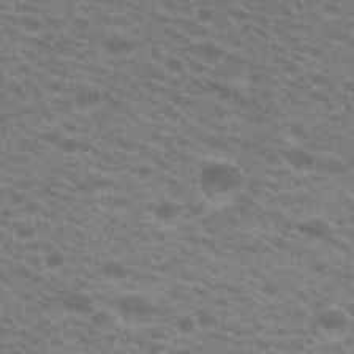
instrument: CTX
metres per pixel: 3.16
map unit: Hto
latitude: 21.9339
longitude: -37.6316
